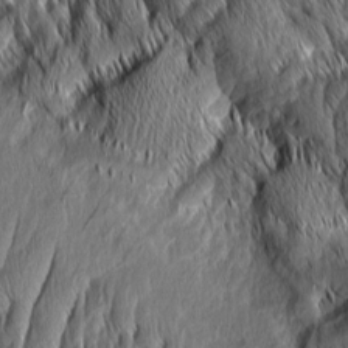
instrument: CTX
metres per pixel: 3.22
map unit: Aa
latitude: 7.8016
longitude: -130.3090
